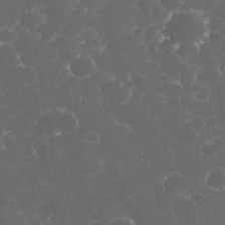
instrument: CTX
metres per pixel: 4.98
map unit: eHh
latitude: 33.3671
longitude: -63.6694
